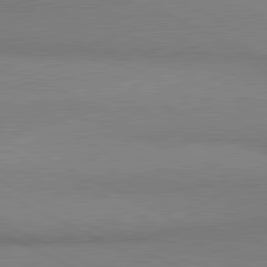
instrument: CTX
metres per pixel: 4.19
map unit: lApd
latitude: 81.3104
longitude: 163.0675
